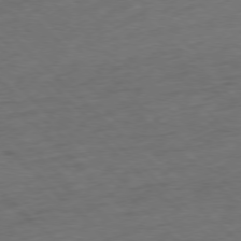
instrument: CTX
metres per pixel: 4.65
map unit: Ap
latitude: -77.7667
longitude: -79.9906
